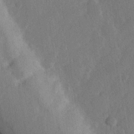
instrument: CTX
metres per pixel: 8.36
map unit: Hve
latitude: 24.1388
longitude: 144.9731
